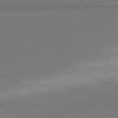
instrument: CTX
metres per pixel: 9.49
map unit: lApd
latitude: 81.4615
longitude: 156.4251
